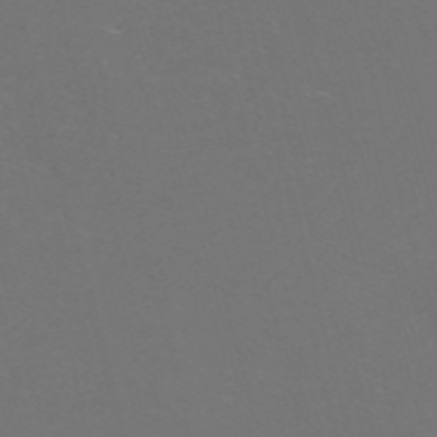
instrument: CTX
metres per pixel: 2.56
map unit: Nve
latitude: -57.2376
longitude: 52.7085
